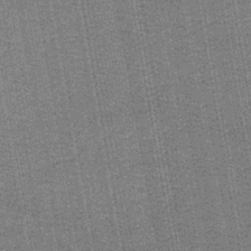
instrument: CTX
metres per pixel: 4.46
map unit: lHb
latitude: -44.8219
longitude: 57.7666
